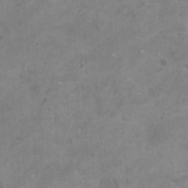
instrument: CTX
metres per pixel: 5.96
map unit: HNhu
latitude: 1.8394
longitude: -2.5357
